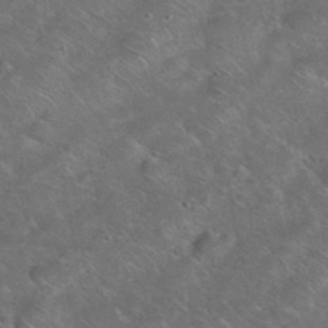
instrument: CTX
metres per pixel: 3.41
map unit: eHh
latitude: 38.3278
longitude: -64.9325
